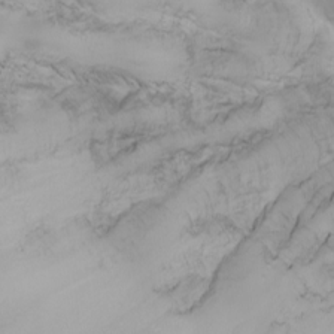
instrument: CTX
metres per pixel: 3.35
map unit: Nhu
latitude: -6.8219
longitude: -81.4048
